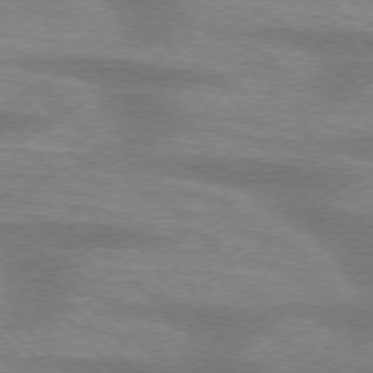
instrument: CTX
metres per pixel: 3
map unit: lApd
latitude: 75.4049
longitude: -58.9514
